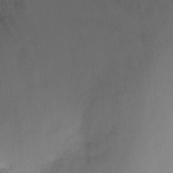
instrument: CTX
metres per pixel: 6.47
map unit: Ht
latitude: -9.8989
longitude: -27.7828
